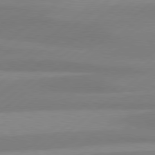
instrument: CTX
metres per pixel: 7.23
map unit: Hpe
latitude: 78.8758
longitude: -131.9528
